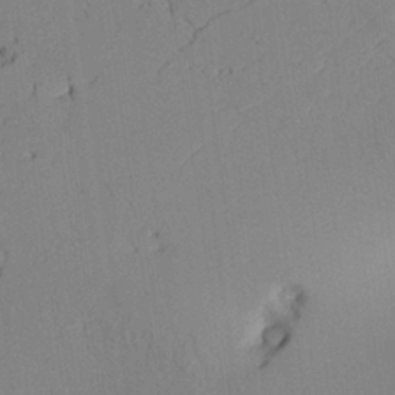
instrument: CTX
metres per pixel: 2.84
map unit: Aa
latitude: 24.6868
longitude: -132.9325
